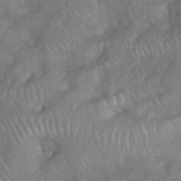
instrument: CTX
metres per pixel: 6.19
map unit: eHh
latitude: 39.5182
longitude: -56.3656
